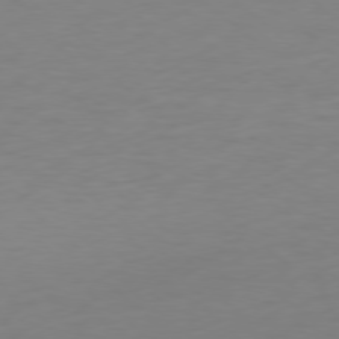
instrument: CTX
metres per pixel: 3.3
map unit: Ap
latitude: -78.5384
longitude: -67.4804
